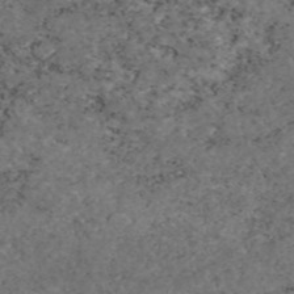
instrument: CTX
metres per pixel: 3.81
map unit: eAb
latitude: 46.1200
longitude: 117.4454
